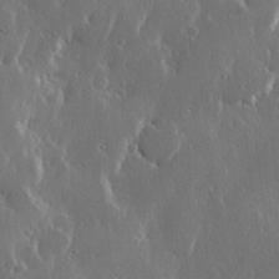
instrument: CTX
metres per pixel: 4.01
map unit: Hve
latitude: 22.8191
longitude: 146.2172
